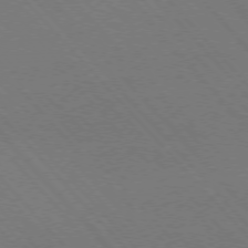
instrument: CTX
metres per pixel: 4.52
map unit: Hpe
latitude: -76.6896
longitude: -13.0459
